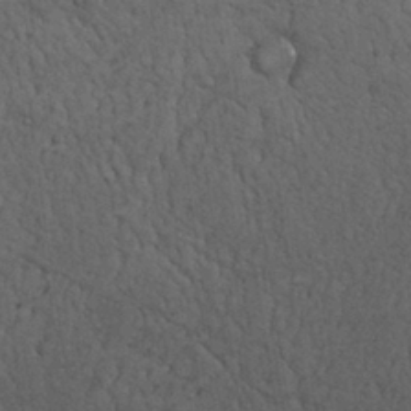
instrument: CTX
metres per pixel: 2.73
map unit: Nhu
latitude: 27.0836
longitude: -68.3845
